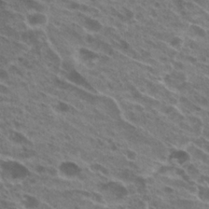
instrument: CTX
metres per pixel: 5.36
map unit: Hto
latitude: 24.2522
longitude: -40.1388
